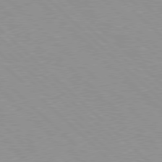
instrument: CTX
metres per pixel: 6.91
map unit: Hpe
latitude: 77.8772
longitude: -153.3293
